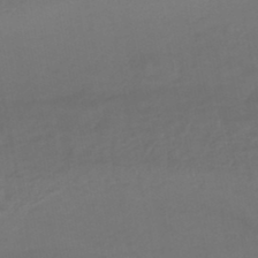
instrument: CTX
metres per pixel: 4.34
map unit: HNhu
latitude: -46.1605
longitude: 92.9542
